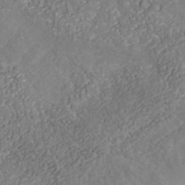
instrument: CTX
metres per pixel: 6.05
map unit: Nhu
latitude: -39.1431
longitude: -84.4034
